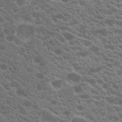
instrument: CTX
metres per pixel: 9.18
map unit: Hto
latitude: 19.7260
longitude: -35.1592
